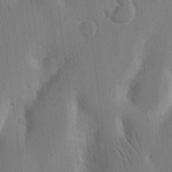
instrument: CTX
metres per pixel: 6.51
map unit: Nhu
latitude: 15.6883
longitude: -77.3670
